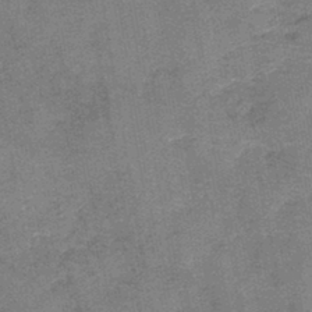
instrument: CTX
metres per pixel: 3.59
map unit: lHb
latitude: -42.1605
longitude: 79.1053
